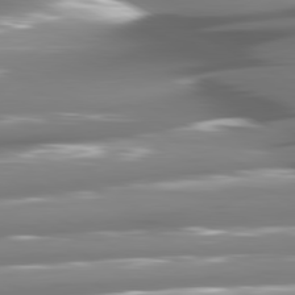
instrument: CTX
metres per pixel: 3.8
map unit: lApd
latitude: 80.8758
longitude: -144.1578
